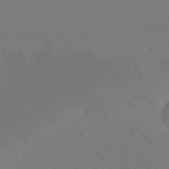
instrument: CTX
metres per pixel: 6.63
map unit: eHh
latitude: -3.0297
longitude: -74.3089
